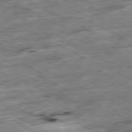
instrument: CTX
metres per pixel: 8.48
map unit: Ap
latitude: -80.5763
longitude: -91.8016
